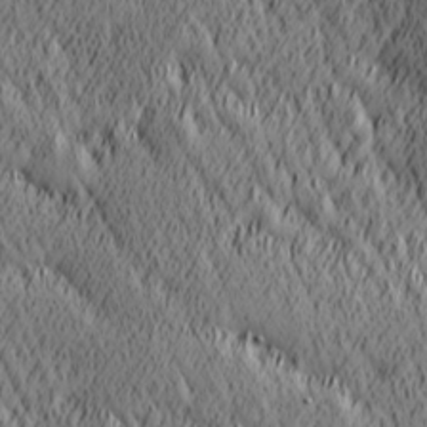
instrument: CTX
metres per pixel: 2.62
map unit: Hve
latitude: 25.7449
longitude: 145.8422
